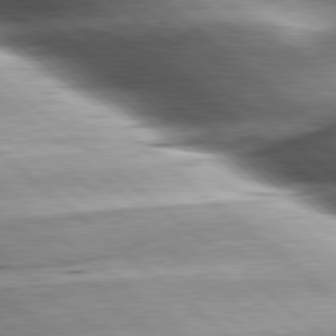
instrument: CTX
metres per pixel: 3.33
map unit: lApd
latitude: 80.2333
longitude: -143.1781
